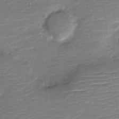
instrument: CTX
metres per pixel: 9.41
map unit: Nve
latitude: -21.1809
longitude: 103.5399
